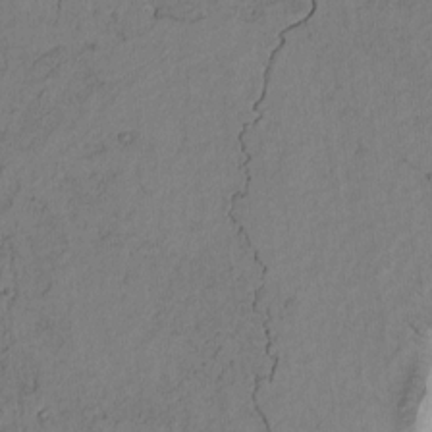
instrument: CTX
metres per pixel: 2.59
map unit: Htu
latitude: -2.7274
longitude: 167.5588
